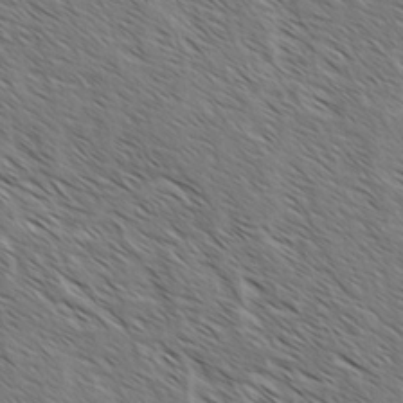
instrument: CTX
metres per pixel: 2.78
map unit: lAvf
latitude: -2.3117
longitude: -113.1403
